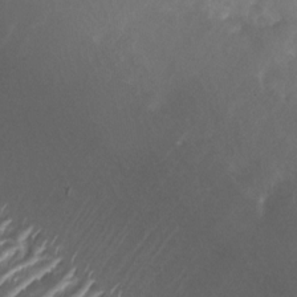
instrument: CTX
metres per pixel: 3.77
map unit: Nhu
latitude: -26.4629
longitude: -73.0837
